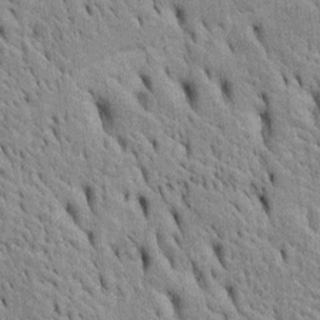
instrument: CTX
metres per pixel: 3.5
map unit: Htu
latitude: -4.4629
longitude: 152.5195
